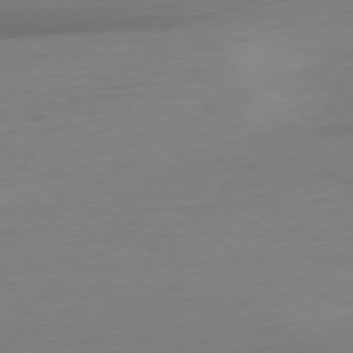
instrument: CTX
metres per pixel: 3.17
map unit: Hpe
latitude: -77.0864
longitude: -14.3468
